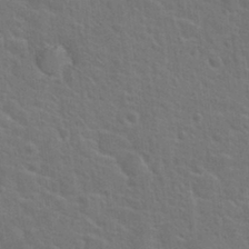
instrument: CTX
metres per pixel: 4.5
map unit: Hto
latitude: 23.8961
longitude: -47.8584
